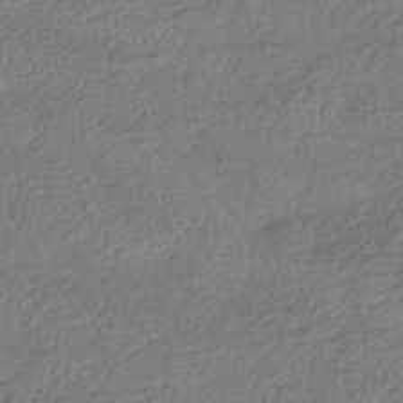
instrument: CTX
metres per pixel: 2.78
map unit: HNhu
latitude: -42.1983
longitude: 98.3117
